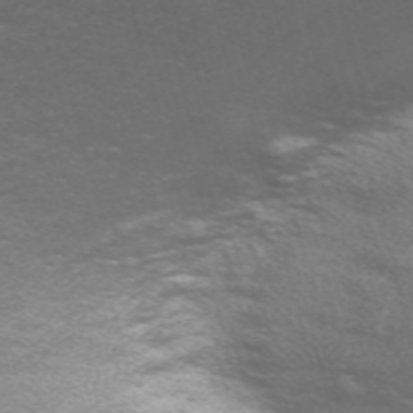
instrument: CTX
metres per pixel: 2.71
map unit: Nve
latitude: -58.9730
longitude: 56.9919
